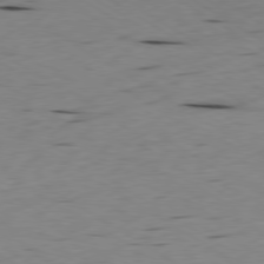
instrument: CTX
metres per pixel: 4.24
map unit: Ap
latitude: -79.8044
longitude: -100.3845
